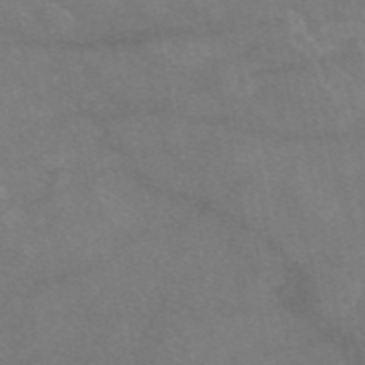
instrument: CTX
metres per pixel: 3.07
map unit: eAb
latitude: 47.6694
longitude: 120.2739
